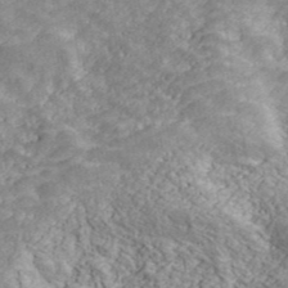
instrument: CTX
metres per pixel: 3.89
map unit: ANa
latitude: 43.3860
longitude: 47.9367
